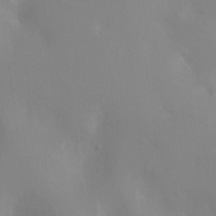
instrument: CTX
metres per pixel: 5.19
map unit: Ht
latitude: -11.5021
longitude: -45.5371
